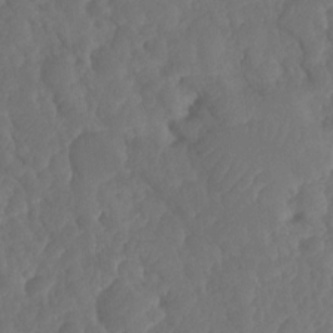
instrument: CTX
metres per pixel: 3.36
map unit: HNhu
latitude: -24.4818
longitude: 50.0472
